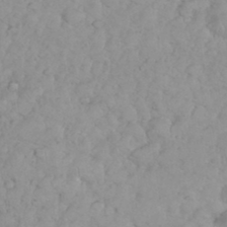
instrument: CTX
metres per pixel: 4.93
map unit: eHh
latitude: 35.3292
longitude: -63.6883
